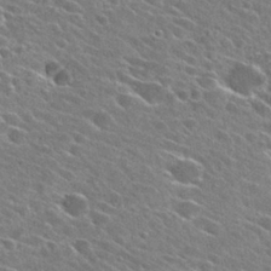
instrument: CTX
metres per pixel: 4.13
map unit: Hto
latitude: 26.9703
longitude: -43.1781
